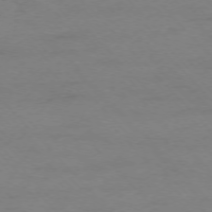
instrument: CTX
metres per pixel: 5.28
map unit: Ap
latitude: -75.3510
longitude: -78.8569
